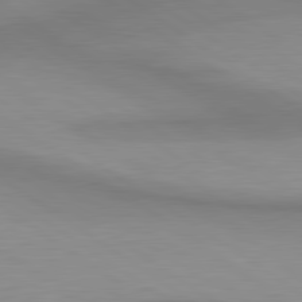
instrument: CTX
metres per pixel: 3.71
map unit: lApd
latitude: 80.5924
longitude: 161.3699
